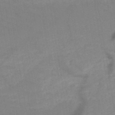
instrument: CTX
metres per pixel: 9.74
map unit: HNb
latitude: -49.9367
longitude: -45.1025
